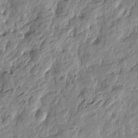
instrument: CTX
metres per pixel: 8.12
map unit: Htu
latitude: -4.4062
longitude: 179.2565
